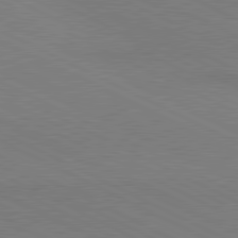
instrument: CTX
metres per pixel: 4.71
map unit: lApd
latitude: 80.8002
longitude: 148.3685
